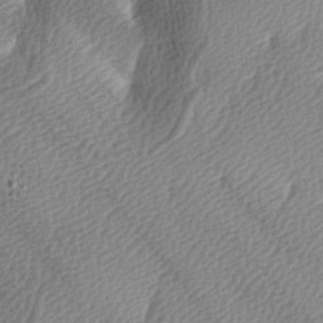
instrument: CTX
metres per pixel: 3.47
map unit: lAa
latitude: -5.0297
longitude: -121.3104
